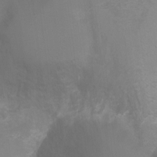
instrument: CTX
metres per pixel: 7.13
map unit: Ht
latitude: -6.7085
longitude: -30.7625
